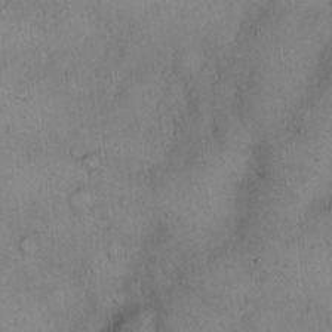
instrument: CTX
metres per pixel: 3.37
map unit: Hto
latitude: 14.9514
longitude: -60.1200
